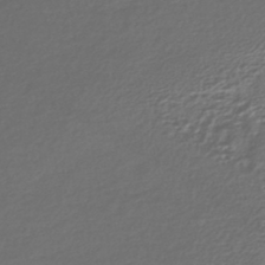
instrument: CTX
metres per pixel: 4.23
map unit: HNhu
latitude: -45.1053
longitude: 97.2943
